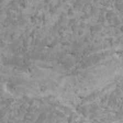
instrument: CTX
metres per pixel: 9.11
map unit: HNhu
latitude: -0.0472
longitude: 4.1228
